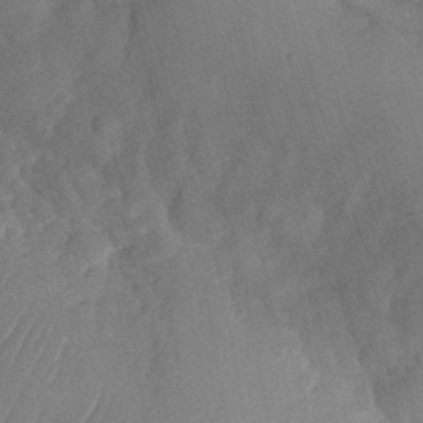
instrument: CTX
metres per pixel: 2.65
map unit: Nhu
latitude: -27.4076
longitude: -71.1403
